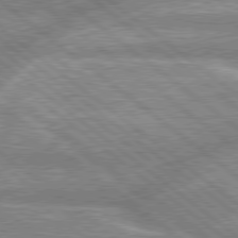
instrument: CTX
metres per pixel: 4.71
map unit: lApd
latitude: 79.0081
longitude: -158.2334
